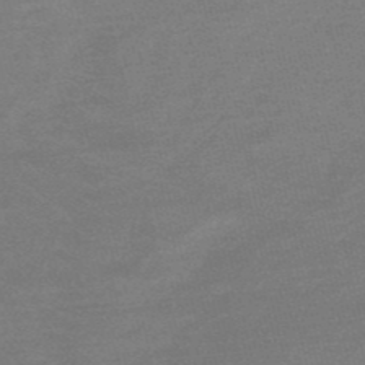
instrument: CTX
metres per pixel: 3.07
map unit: lHb
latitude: -48.7841
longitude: 83.2754
